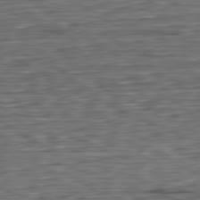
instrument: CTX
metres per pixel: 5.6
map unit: Ap
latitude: -81.6533
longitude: -68.1767
